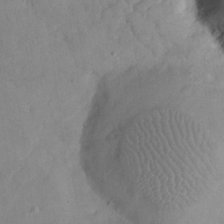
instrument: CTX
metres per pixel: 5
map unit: eHh
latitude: 25.0269
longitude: -66.1766
